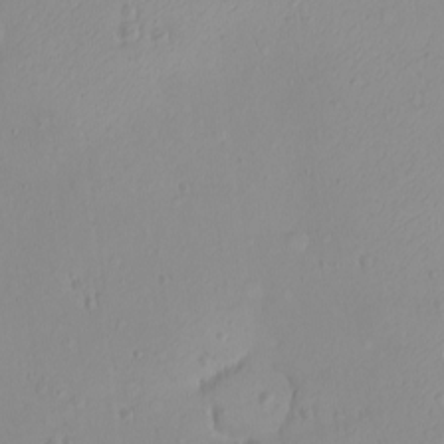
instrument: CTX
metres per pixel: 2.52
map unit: eHh
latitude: -9.5966
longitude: -68.8002
